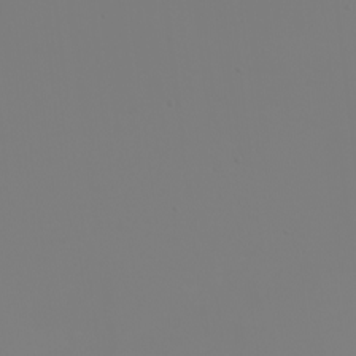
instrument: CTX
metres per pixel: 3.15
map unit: eHh
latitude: -5.1809
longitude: -84.2334
